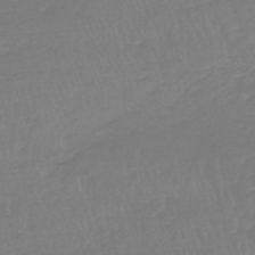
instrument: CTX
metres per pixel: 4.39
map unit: HNb
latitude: -49.5399
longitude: -53.0270
